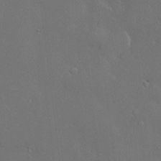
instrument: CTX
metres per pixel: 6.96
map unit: Htu
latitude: -6.5951
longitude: 160.6141
